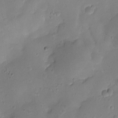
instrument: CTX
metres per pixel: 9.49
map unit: Ht
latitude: -7.3131
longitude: -21.3293
